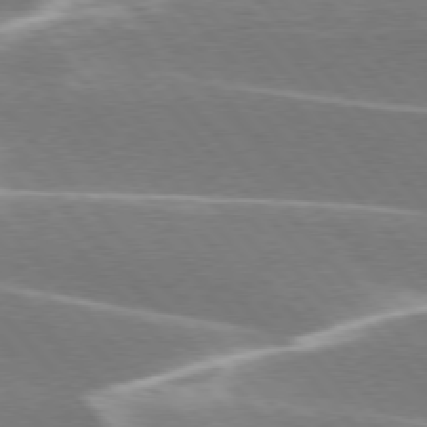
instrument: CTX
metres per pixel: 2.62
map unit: lApd
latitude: 76.2522
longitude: -63.4805
